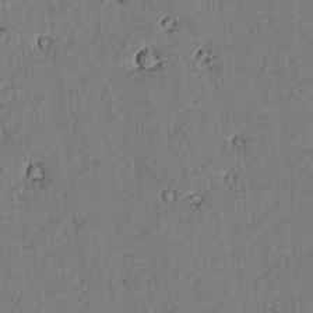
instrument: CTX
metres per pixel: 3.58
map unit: lAvf
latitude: 4.8947
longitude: 168.7841
